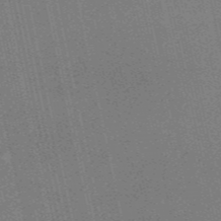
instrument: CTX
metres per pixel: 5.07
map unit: HNb
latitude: -55.5021
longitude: -42.4790
